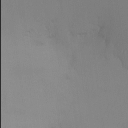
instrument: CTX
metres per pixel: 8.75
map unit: Ht
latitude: -16.6141
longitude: -49.9906
